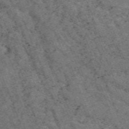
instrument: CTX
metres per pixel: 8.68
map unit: HNb
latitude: -54.7463
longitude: -47.7828
